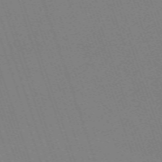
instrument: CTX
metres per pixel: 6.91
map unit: eHh
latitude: -64.7841
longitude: 51.5777
